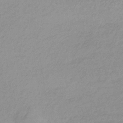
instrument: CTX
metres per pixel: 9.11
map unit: lHb
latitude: -34.9542
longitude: 69.4832
